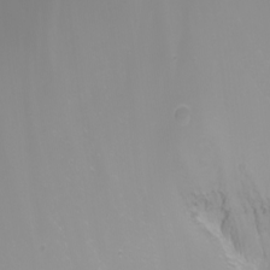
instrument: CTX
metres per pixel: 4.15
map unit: Nhu
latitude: -8.8219
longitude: -80.5168
